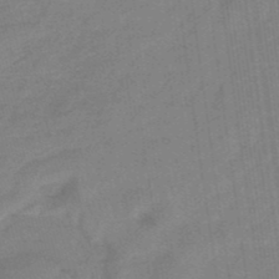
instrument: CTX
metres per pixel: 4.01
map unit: eHb
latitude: -46.5573
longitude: 86.9920
